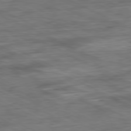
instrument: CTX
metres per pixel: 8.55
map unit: Ap
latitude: -81.0676
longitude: -91.6505
